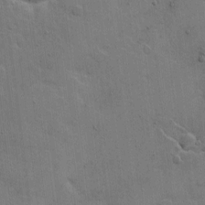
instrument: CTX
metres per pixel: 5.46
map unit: Hto
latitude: 5.5938
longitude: -61.6694
